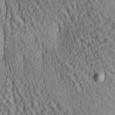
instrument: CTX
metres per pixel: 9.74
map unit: lAa
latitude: 7.1025
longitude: -116.1956
